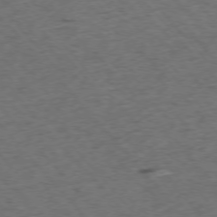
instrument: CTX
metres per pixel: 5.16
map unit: Ap
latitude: -76.0094
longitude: -61.9150
